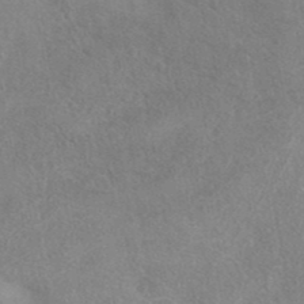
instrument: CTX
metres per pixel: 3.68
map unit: eAb
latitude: 40.1388
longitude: 106.2173
